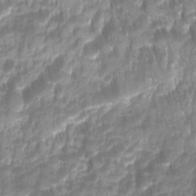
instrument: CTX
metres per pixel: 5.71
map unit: Ave
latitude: -11.0298
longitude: -119.9150
